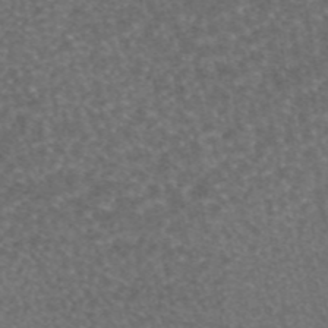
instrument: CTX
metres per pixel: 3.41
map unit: eAb
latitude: 45.5182
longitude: 114.3873
